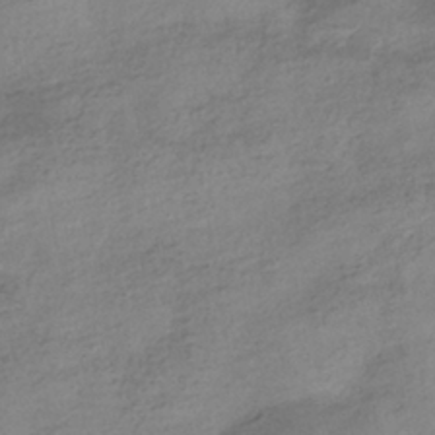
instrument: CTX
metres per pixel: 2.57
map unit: HNhu
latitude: -41.0297
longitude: 99.4643
